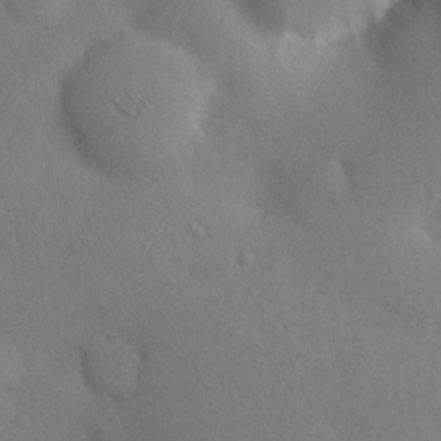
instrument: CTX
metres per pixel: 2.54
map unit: eHh
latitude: 0.4790
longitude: 17.7100
